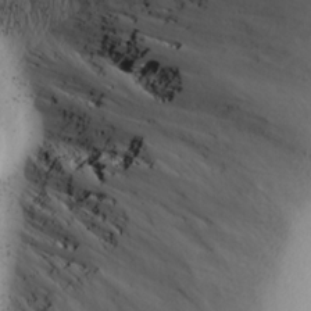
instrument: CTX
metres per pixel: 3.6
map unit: Ave
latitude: 9.0270
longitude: -105.3482
